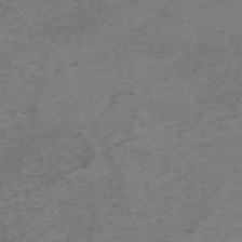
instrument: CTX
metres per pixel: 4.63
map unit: HNb
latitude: -55.3132
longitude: -46.7247
